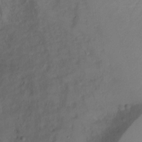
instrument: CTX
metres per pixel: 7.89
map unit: Ht
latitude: 0.1200
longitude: -32.4790
